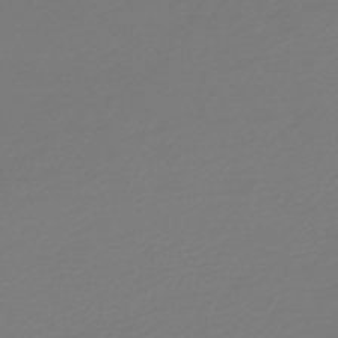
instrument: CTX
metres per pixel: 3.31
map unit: HNb
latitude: -46.7841
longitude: 55.4455
